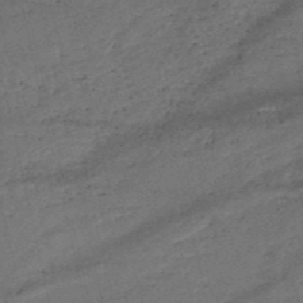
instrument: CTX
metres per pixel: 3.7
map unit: HNb
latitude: -50.8408
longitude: -40.9702
